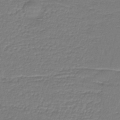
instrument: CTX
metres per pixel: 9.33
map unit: lHb
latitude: -37.1053
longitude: 58.8219
